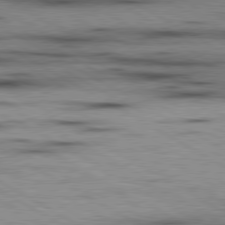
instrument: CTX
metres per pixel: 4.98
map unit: lApd
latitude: 80.0255
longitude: 157.2187
